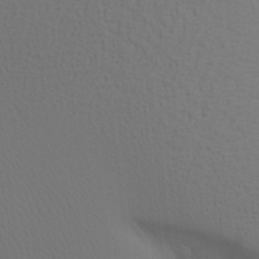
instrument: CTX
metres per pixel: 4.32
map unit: Aa
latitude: 27.5749
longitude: -131.4616
